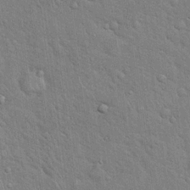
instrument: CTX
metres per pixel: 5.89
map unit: Hto
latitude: 18.5168
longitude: -52.1389
